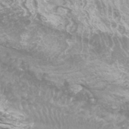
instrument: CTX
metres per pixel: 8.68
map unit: Htu
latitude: -6.0850
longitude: -75.1781
